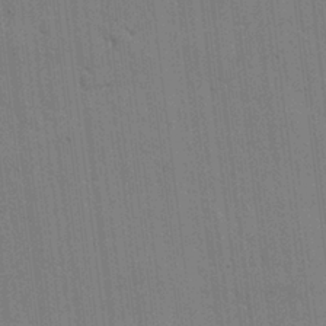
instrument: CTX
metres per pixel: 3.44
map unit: lHvf
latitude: 17.7261
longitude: -113.7261
